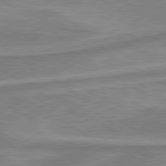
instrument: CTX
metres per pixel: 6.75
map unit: lApd
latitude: 80.1956
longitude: -177.0836
